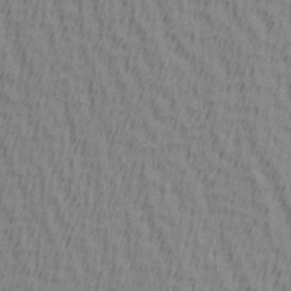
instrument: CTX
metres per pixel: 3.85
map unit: Hve
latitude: 1.8772
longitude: -124.9513
